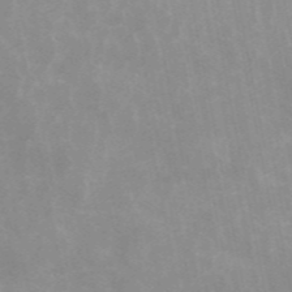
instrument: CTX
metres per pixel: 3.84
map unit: ANa
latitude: 45.8205
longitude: 25.8989
